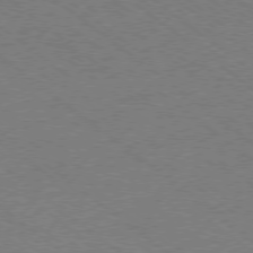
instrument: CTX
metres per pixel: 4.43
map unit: Ap
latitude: -78.5573
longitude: -83.1592
